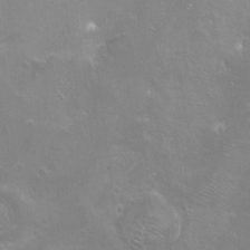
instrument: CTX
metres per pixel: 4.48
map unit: Ht
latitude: -14.5196
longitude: -40.7435
